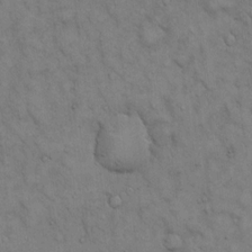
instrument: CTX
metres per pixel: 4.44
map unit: Hto
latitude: 13.8772
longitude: -60.6301
